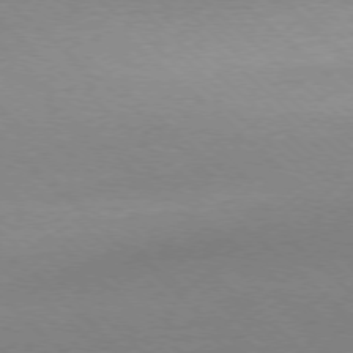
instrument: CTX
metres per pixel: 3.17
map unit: Ap
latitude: -77.5777
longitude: -84.4034
